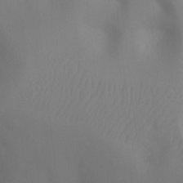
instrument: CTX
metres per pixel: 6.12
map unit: Ht
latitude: -8.6518
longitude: -24.3656
